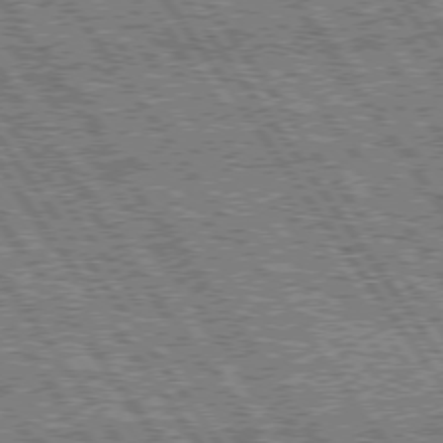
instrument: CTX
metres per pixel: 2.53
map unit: Hpe
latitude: 74.9136
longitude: -153.7261
